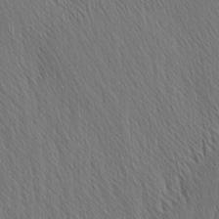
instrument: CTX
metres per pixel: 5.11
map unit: Nhu
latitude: -4.9730
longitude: -151.1403
